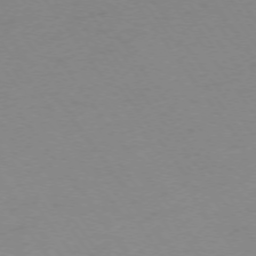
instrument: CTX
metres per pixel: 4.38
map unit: Ap
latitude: -74.8975
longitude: -73.5560
